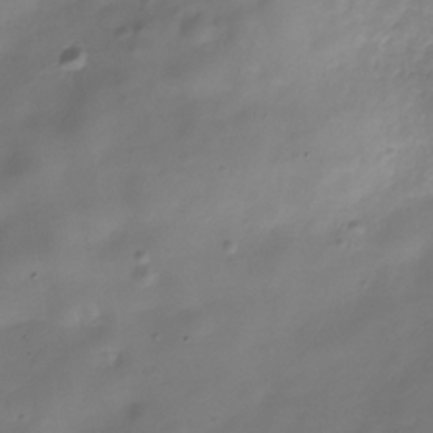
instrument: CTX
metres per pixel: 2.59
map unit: Hve
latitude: -30.8408
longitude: 94.0661
